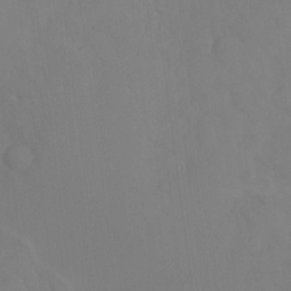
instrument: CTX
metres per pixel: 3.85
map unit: Ht
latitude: -15.2187
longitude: -55.4993
